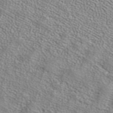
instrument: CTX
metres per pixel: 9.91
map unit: ANa
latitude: 37.6316
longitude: 24.4062
